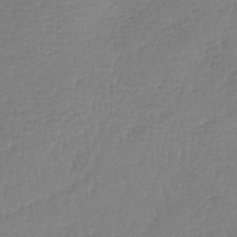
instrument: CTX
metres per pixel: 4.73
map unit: lHb
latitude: -42.0661
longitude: 74.3685
